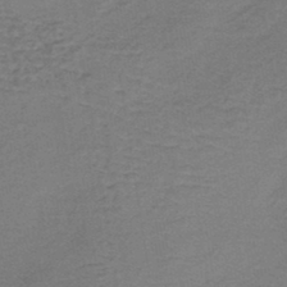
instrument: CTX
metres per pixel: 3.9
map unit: lHb
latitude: -37.4076
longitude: 60.7841
